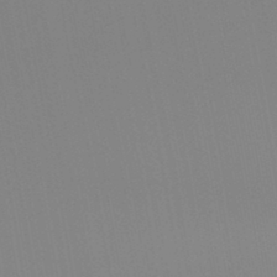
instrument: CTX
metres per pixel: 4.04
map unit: Hto
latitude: -8.3306
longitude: -49.2726
